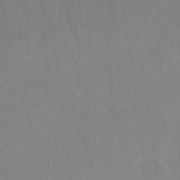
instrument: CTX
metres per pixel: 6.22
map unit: Hto
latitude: -14.2740
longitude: -43.1592
